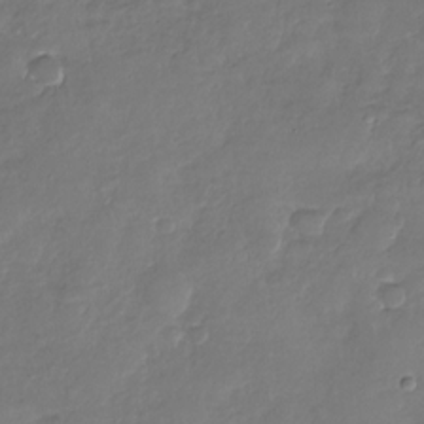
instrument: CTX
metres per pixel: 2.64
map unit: Nhu
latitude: -29.6722
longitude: -61.3859
